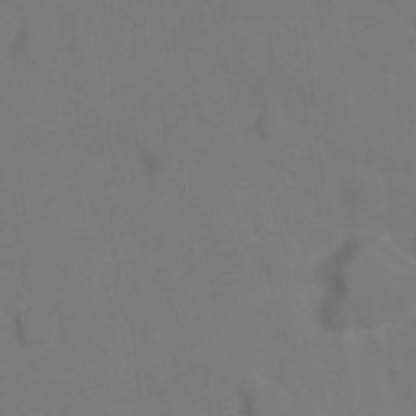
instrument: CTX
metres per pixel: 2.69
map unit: Hto
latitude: 0.3656
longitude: -33.9717
